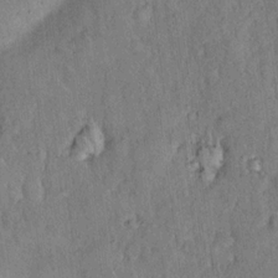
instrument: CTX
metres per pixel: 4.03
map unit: eHh
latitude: 18.7813
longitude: -61.8394
